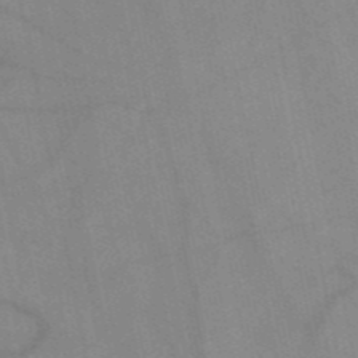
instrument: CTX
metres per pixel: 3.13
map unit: HNb
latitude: -52.7274
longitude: -49.8772
